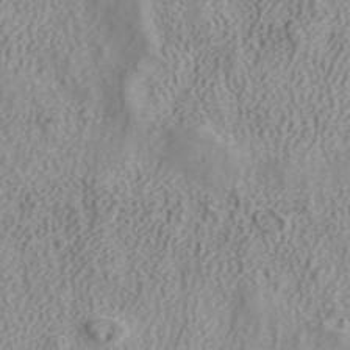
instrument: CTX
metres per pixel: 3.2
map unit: ANa
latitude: 40.1388
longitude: 23.7667
